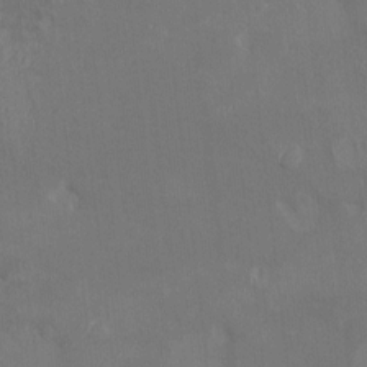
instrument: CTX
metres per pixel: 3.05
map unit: HNhu
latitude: 6.1578
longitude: 4.2550
